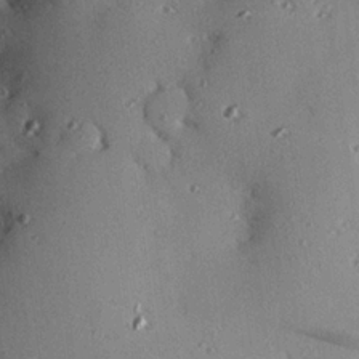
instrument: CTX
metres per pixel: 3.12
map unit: eHh
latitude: 22.8947
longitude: -90.1578
